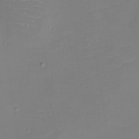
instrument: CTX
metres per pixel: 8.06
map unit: eHh
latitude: -3.8989
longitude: -75.8205
